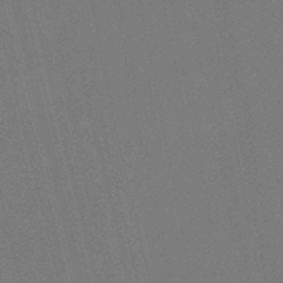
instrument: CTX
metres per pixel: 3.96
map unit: lHb
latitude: -47.3698
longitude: 61.2376
